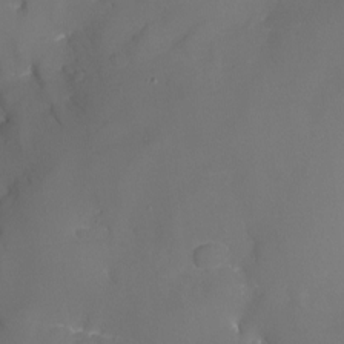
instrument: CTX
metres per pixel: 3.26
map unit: Nhu
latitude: -16.1606
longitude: -57.2159
